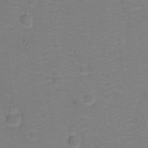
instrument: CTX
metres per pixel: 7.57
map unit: Hto
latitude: -0.5574
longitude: -34.3278
